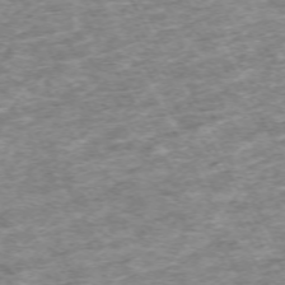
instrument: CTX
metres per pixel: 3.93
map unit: Hpe
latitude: -70.6519
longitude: 13.3132
